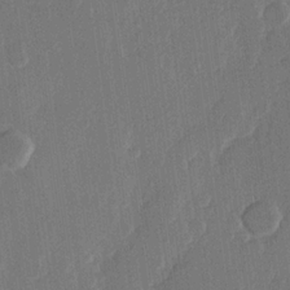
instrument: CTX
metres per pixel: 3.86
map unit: Hve
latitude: 22.4979
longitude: 147.6911
